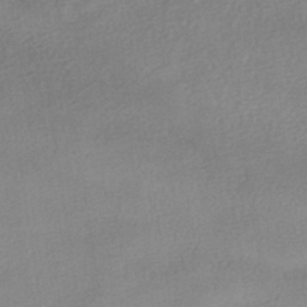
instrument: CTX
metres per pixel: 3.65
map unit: HNhu
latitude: -40.8030
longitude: 96.0850
